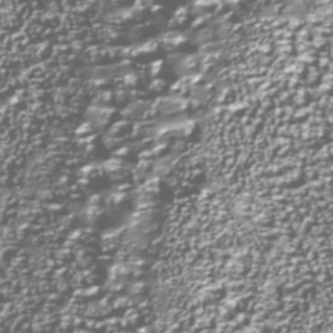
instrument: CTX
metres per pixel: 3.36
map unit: Nhu
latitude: -38.7085
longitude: -83.1214
